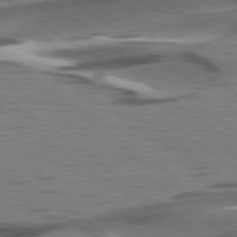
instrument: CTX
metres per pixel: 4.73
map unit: lApd
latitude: 79.0270
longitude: -51.3859
